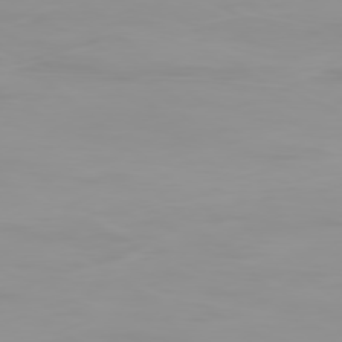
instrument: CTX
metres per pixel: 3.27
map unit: Ap
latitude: -79.1998
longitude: -69.1592
